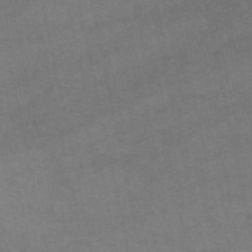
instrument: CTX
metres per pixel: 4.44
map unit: eAb
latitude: 51.4426
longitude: 108.2928
